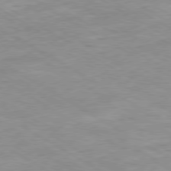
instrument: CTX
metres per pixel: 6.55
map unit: Ap
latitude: -80.4440
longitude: -74.7435
